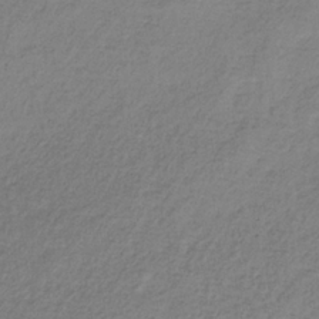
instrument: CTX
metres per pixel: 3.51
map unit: HNb
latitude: -32.1039
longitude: 62.8219
